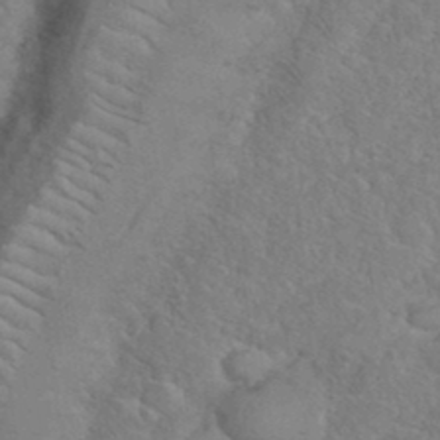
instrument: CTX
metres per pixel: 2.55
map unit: eHh
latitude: 36.6869
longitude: -64.3278
